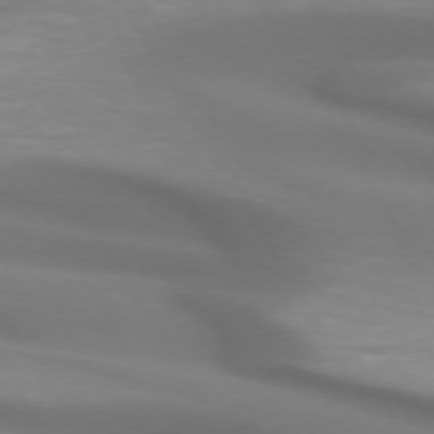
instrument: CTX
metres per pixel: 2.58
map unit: lApd
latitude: 72.8002
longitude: -50.1766
